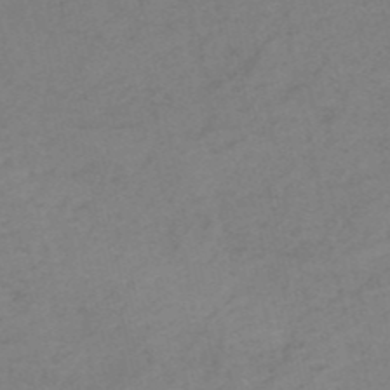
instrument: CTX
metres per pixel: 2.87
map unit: HNb
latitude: -52.8408
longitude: -52.1956
